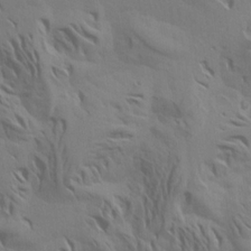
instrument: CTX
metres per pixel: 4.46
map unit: Aa
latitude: 19.0269
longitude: -145.1592
